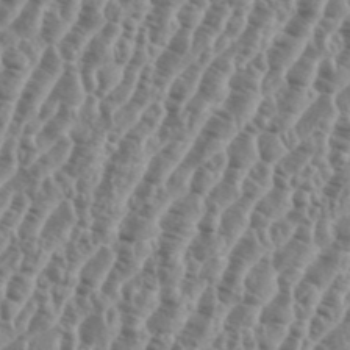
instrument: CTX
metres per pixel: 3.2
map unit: eHh
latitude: 36.7813
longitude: -135.9906
